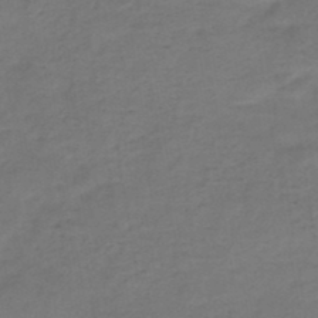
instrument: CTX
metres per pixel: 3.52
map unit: HNb
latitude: -47.5210
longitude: -38.8569
